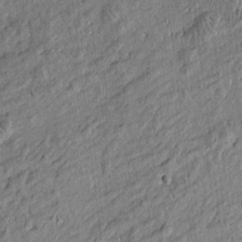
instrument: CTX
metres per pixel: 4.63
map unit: Htu
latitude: -6.5951
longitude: 177.3321
